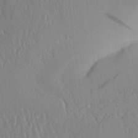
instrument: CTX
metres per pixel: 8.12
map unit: Aa
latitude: 24.9891
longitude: -132.3845
